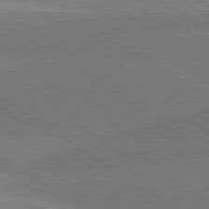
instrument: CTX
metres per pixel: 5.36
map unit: lApd
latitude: 81.4993
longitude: 140.7841
